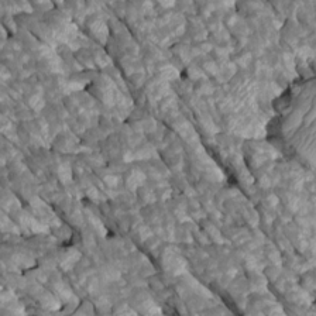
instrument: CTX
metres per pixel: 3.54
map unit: Htu
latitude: 1.1970
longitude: 144.9353
